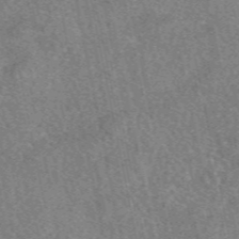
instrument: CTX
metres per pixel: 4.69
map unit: eAb
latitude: 49.0458
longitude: 109.3321
